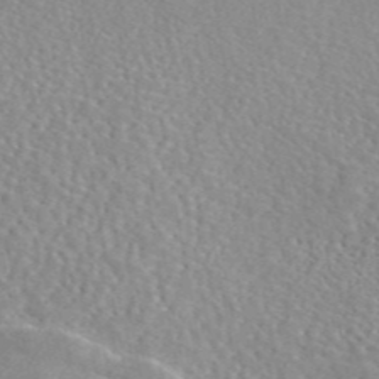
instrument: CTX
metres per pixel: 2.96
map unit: eAb
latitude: 44.9325
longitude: 112.4062
